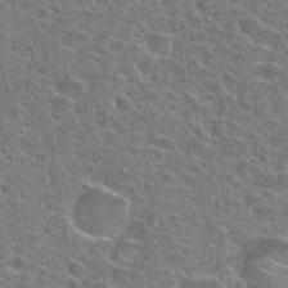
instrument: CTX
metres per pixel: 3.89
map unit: Hto
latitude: 24.1955
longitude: -47.2348
